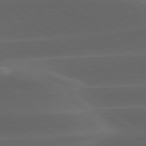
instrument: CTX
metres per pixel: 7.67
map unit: lApd
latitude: 78.8947
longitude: -49.1592
